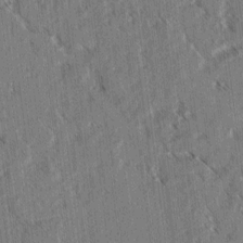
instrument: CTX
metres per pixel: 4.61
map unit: lAvf
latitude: 3.2915
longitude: -105.5371
